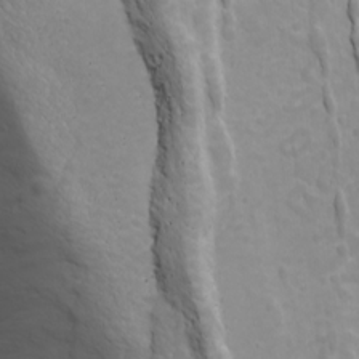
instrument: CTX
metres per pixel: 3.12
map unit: Ave
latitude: 18.2900
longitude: -133.8017
